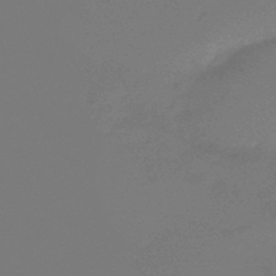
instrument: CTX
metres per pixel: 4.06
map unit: eHb
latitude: -45.1998
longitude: 86.1606
